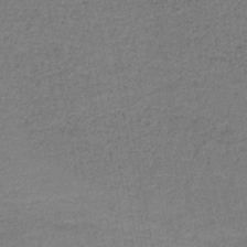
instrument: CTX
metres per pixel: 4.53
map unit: eAb
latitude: -36.6329
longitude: 52.1227
